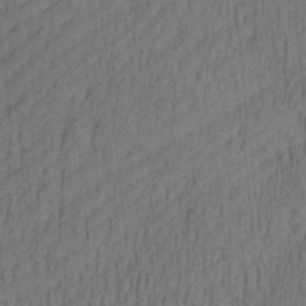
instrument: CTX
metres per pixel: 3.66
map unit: Aa
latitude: 28.4034
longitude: -138.7246
